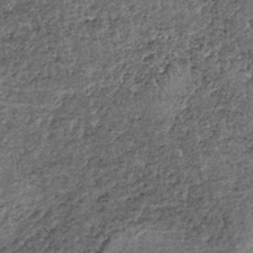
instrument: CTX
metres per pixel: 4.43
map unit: lHb
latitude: -38.9730
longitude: 65.4077
